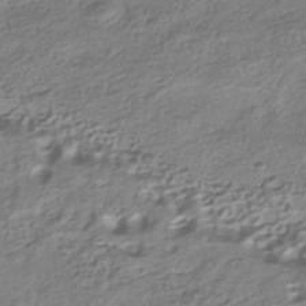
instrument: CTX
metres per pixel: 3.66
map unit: HNhu
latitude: -42.0283
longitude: 100.3306
